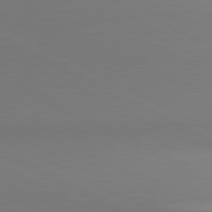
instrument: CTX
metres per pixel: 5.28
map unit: lApd
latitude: 80.9703
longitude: 145.6533
